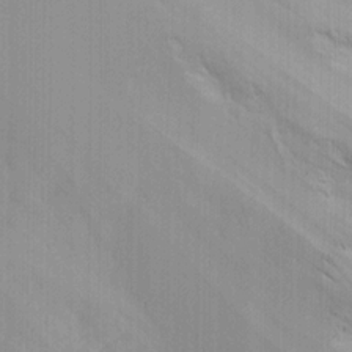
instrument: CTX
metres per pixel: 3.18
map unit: Ave
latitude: 23.3104
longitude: -136.4979
